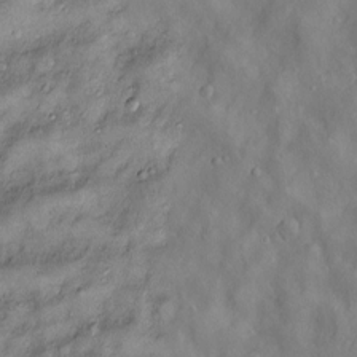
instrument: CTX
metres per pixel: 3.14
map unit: Htu
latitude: -6.3117
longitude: 160.0661
